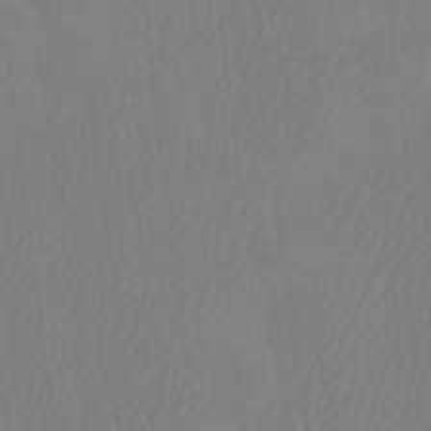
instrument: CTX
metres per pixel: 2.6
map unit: HNhu
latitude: -2.4062
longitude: 13.0487
